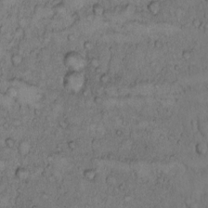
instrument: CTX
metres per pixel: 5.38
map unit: Hto
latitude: 9.7450
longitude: -57.8583
